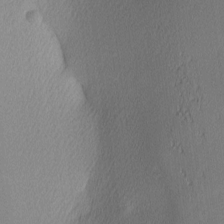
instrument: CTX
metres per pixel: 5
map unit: lAa
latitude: 3.1592
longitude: -117.8017
